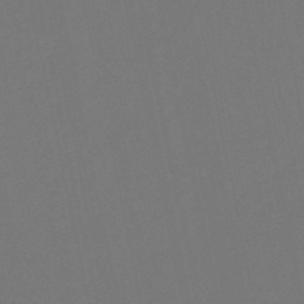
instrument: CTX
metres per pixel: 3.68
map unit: lHb
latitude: -51.1242
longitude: 80.2740
